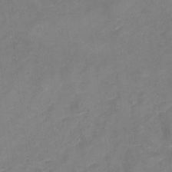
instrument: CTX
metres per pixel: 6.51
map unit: Nhu
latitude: -22.1795
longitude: -56.8568
